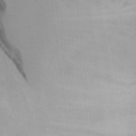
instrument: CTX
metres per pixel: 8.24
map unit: eHh
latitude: 15.8206
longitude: -71.8205
